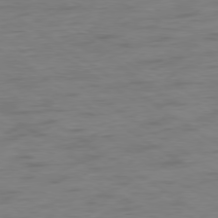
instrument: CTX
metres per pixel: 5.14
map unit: Hpe
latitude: -79.1242
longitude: -21.8773
